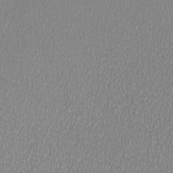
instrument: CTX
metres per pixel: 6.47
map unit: HNhu
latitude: -1.6344
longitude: -1.1214
